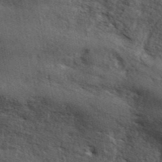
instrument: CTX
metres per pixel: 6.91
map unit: ANa
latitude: 43.4427
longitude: 49.0865
